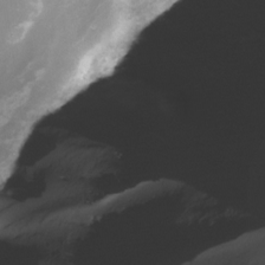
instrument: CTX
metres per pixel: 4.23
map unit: Nve
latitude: -24.6329
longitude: -108.8002
